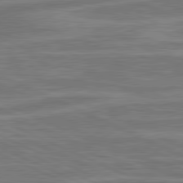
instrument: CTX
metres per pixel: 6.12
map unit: lApd
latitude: 81.1025
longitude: -175.8206
